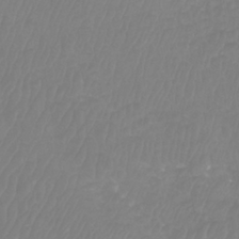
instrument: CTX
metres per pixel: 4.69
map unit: Htu
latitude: -9.1053
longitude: -75.0270
